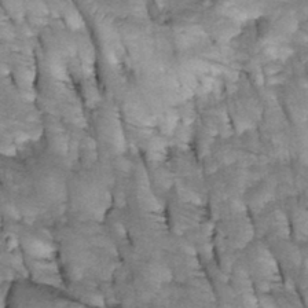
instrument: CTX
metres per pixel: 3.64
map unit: Htu
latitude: -2.2928
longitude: 150.1416
